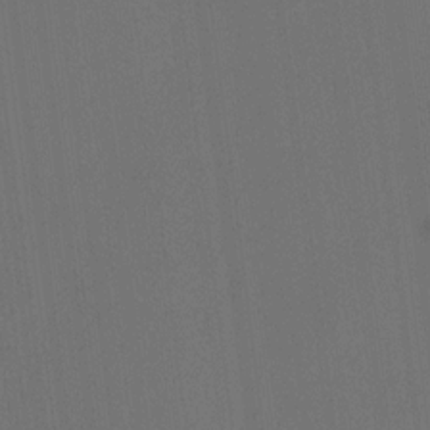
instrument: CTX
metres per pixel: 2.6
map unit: HNhu
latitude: 7.6694
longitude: 16.2929
